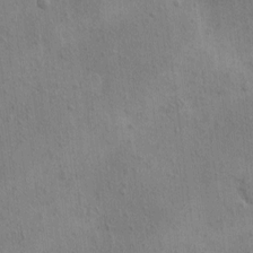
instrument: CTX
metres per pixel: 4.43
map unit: eHh
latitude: -0.4440
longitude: 18.3495
